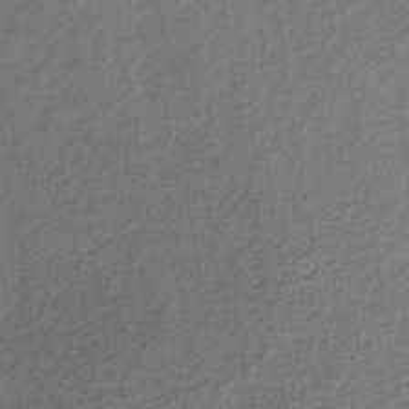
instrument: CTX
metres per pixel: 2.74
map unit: lHb
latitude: -36.2172
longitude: 71.1998
